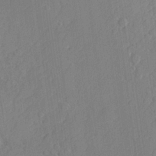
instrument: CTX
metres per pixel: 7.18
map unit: lHvf
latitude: 24.1011
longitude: 141.8800
